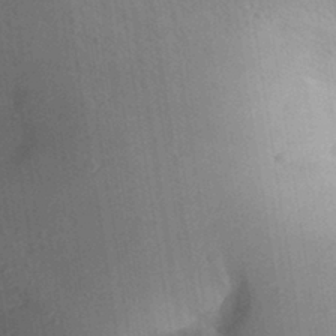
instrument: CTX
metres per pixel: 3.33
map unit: Aa
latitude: 30.3279
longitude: -145.2537
